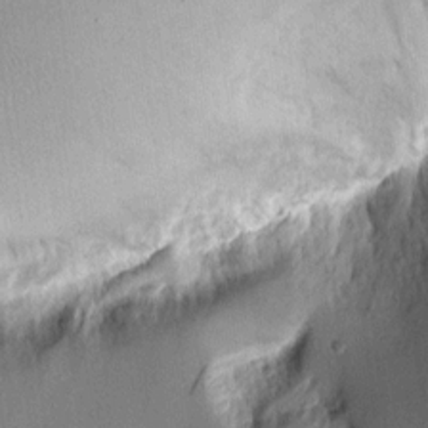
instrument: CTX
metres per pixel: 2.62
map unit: Aa
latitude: 9.7261
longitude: -129.2348
